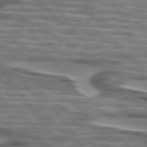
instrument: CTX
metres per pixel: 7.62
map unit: lApd
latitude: 74.8947
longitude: -57.7260
